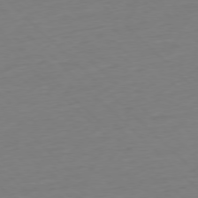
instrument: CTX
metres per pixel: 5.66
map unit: Ap
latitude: -77.4076
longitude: -91.9528
